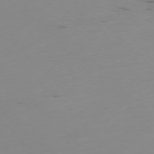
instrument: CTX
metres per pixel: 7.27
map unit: Ap
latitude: -77.1998
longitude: -82.3278
